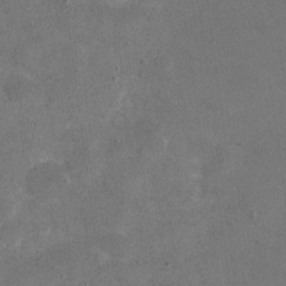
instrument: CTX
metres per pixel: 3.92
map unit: eHh
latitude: 20.1389
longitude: -65.1214
